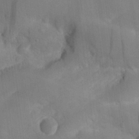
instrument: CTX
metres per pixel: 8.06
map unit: Nhu
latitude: 25.8016
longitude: -71.0836
